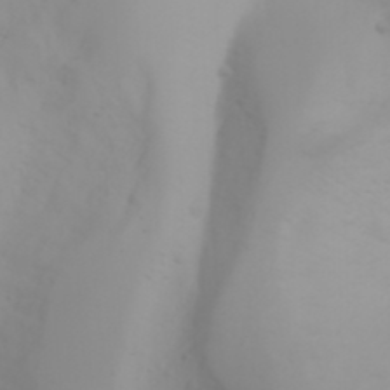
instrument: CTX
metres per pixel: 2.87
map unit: Aa
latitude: -3.5210
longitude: -71.1025
